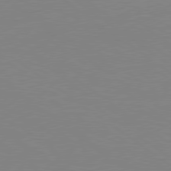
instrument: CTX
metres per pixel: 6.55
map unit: Hpe
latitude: 78.8569
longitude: -125.1214
